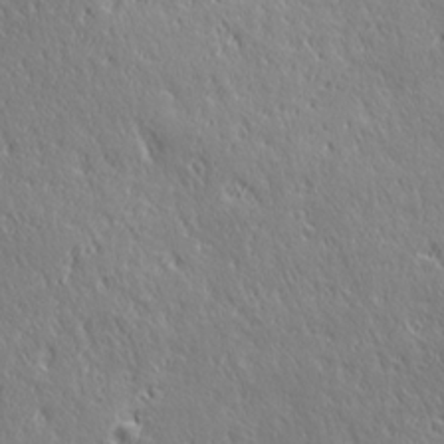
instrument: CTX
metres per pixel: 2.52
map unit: Ave
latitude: 21.2537
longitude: -136.0633
